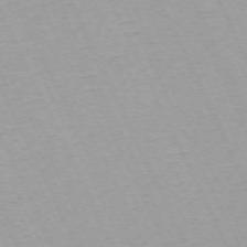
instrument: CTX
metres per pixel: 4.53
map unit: Hpe
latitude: -70.4062
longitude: 15.8990
